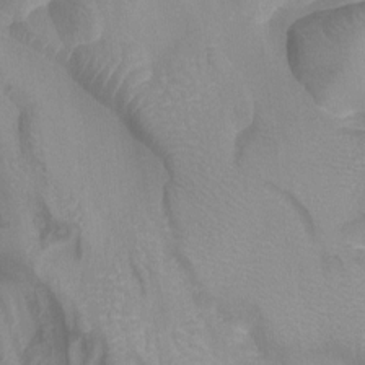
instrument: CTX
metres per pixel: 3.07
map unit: Nhu
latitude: -12.4818
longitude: -66.8380
